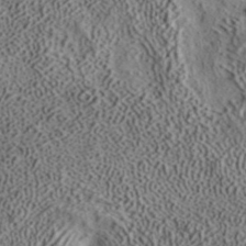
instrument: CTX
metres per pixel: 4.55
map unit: ANa
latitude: 39.5938
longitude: 18.0850
